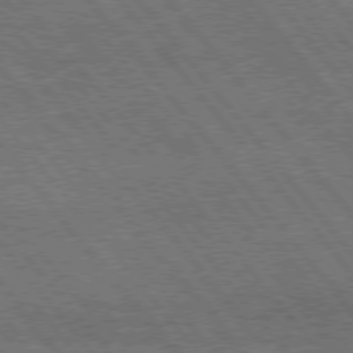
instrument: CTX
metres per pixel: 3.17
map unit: Hpe
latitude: 75.5371
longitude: -140.0633
